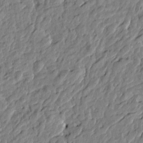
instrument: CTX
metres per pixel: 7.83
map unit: Htu
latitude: -2.8030
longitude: 179.7099
